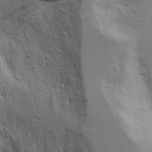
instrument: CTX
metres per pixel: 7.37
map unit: Aa
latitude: 18.6301
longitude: -125.5182
